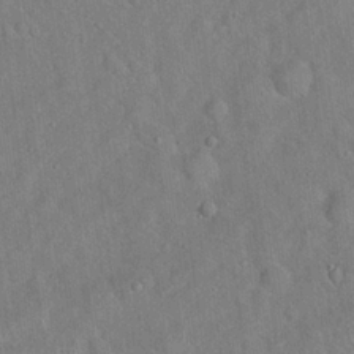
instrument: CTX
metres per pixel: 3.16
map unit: Hto
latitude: 18.8002
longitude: -53.0081
